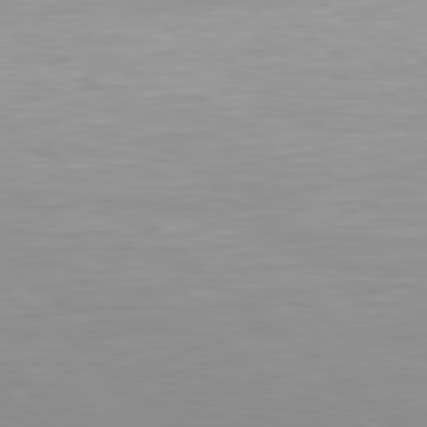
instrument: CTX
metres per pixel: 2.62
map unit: lApd
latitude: 79.2348
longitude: -176.4979
